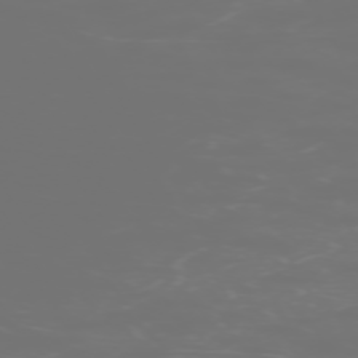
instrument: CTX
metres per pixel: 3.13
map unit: Hpe
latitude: -73.2943
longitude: 4.3495
